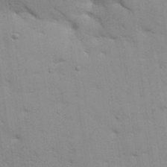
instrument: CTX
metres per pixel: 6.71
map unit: Aa
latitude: 33.2726
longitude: -144.8569
